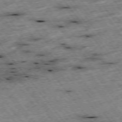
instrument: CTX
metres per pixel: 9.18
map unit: Hpe
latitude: -75.2376
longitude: -21.7261
